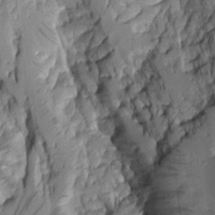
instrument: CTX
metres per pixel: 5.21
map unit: Aa
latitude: 7.5560
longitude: -128.9514
